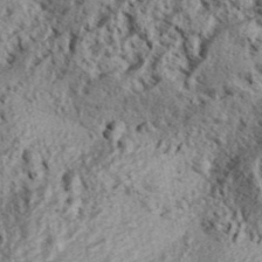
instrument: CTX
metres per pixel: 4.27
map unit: Aa
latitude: 31.6694
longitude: -136.8380
